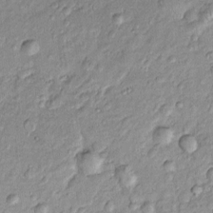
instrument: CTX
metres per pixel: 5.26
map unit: Htu
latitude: -4.8219
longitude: 158.7652
